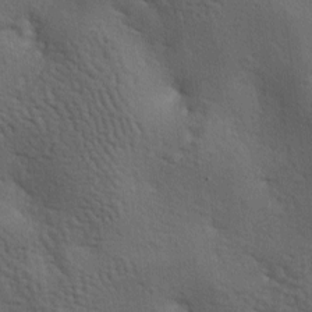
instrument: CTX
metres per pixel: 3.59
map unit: lAa
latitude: -7.2565
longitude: -125.4804
